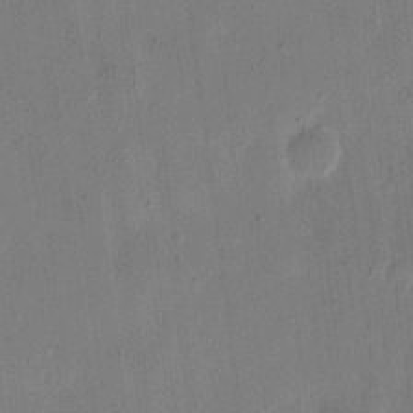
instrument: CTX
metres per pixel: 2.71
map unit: eHh
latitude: 10.8947
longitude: -68.9136
